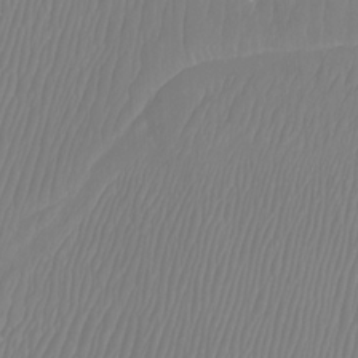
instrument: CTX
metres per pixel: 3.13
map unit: Htu
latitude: -8.3306
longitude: -74.6113
